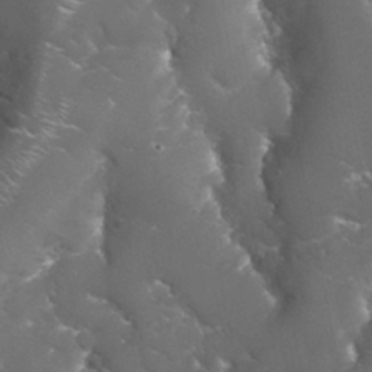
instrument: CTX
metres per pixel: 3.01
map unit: Nhu
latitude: 24.2900
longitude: -60.0444
